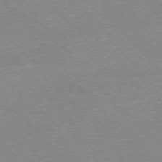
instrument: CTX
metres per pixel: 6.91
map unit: Ap
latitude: -76.3117
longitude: -94.4601
